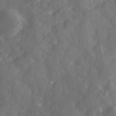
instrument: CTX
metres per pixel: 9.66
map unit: Ave
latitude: 19.4615
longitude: -131.5560
